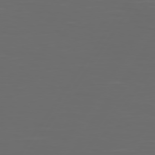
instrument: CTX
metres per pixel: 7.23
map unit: Hpe
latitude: 75.3293
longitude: -126.0822
